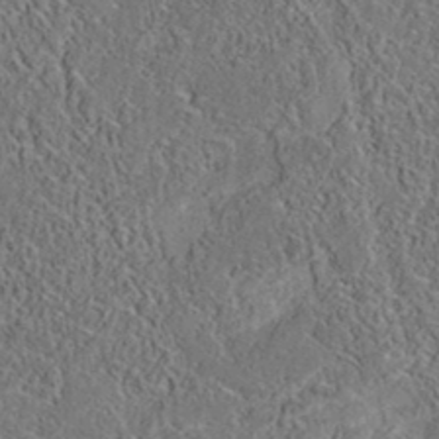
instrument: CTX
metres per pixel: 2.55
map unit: eAb
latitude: 35.7827
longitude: 108.4251
